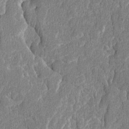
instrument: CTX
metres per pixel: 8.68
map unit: lAvf
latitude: -8.1228
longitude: -114.4412
